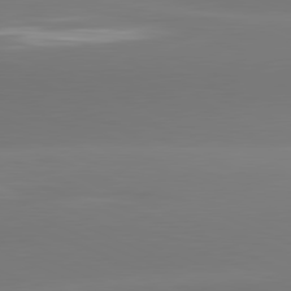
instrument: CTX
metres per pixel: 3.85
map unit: lApd
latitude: 81.4426
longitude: -161.1781
